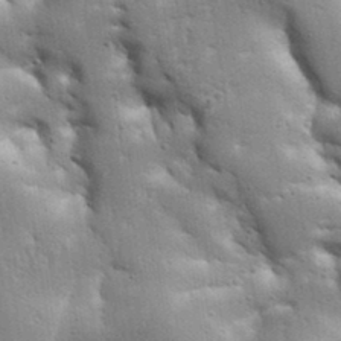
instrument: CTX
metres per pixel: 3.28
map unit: Aa
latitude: 33.3104
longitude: -144.1767
